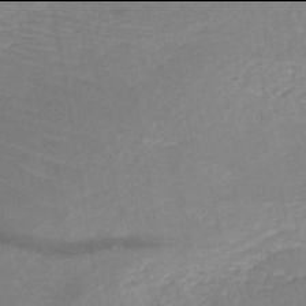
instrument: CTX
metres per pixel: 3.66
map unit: HNb
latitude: -50.0094
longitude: -45.0080
